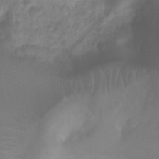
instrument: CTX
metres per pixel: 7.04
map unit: Htu
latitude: 2.4034
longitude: -22.1011
